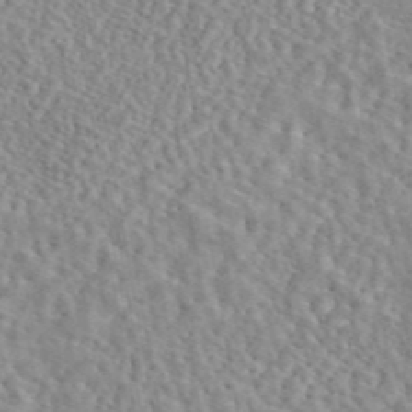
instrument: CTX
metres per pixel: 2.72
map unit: eAb
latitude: 44.3845
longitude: 112.7463
